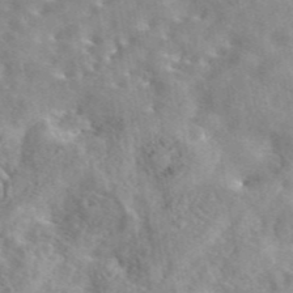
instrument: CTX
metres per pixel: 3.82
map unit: eAb
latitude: 44.4412
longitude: 112.6708
